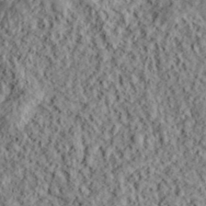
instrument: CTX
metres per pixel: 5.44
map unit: lHvf
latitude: 38.9703
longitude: -88.3468
